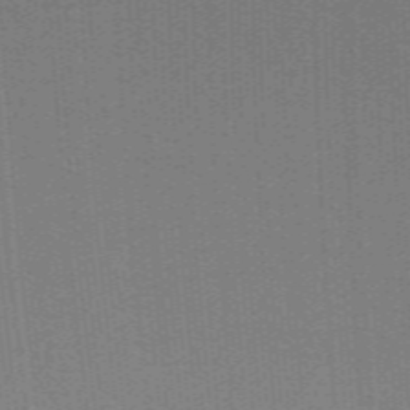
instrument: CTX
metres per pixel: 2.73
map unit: ANa
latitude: 51.7638
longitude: -70.7624
